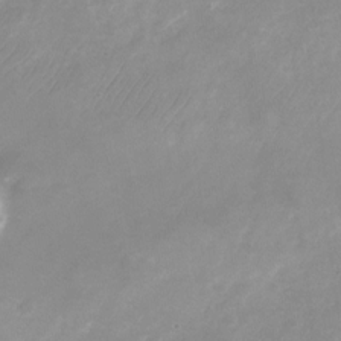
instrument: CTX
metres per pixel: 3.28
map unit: Nhu
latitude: -24.1984
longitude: -70.0444
